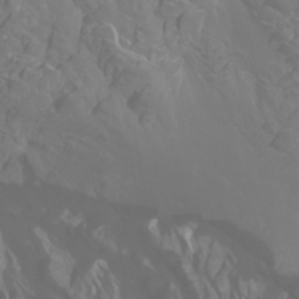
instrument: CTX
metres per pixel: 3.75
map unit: Htu
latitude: -0.7275
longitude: -75.5560
